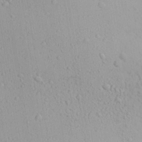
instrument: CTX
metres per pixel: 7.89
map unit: Ave
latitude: 22.5546
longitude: -137.3293
